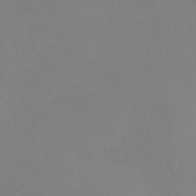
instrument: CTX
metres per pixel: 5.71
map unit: HNhu
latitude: 9.8395
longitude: 11.7478
